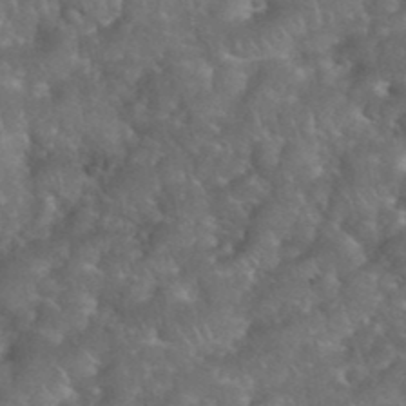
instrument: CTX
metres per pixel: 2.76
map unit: eHh
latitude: 39.5371
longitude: -58.2712
